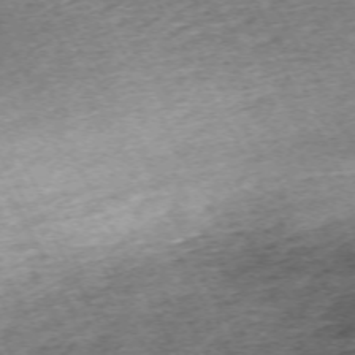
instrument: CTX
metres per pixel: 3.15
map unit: Hpe
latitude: -70.3306
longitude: 13.2376
